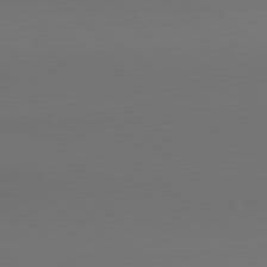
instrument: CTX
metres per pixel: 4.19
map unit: lApd
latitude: 80.5924
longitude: 154.4440
